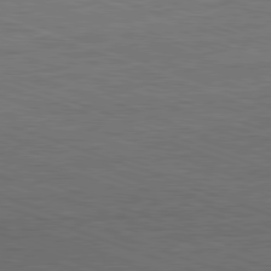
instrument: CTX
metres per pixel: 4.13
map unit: Ap
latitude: -81.4644
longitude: -73.6505
